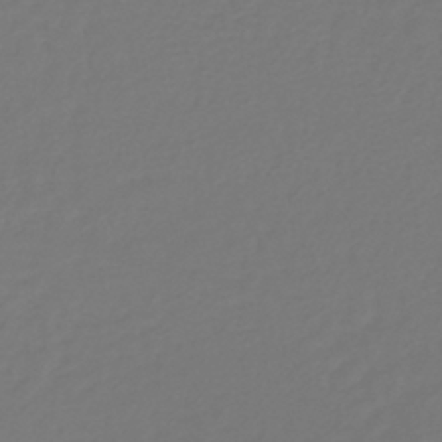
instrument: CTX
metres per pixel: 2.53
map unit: lHb
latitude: -38.6708
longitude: 62.9730
